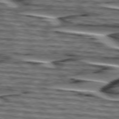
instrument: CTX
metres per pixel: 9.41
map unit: lApd
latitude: 75.2915
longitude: -72.7058
